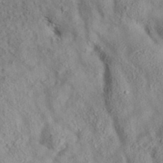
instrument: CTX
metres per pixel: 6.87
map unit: eAb
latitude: 35.6882
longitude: 107.5966
